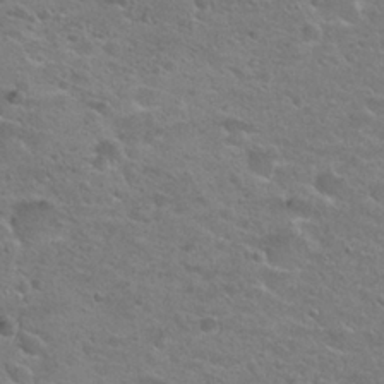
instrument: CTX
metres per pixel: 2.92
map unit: Hto
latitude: 25.2159
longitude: -49.8583
